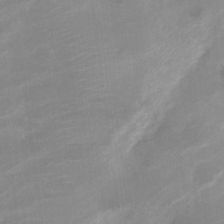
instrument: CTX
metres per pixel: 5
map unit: Nve
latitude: -18.5385
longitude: 107.7100
